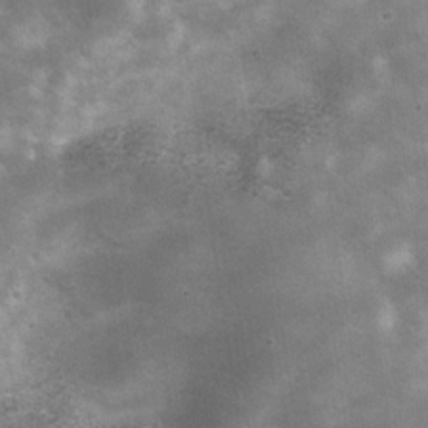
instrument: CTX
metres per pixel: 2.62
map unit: Hve
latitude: -31.4076
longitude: 93.9556
